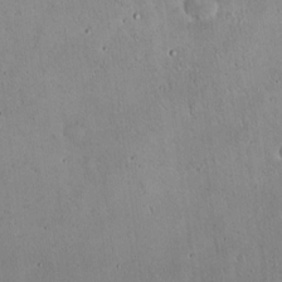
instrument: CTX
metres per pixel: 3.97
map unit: Hto
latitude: 16.6868
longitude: -59.5749
